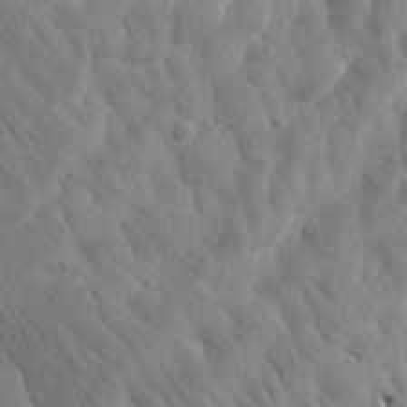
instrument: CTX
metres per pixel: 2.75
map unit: Aa
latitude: 25.9906
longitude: -144.2144
